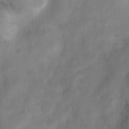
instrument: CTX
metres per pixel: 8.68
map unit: Nhu
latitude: 4.7813
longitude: -24.8191
